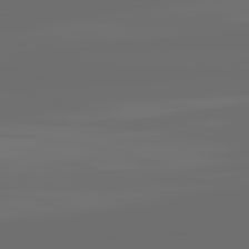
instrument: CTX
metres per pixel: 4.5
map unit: lApd
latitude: 82.2144
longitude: -166.1577
